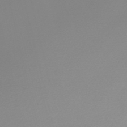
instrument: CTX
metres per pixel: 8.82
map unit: lHb
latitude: -45.8045
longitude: 64.3118
